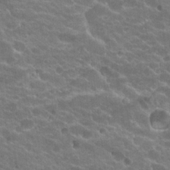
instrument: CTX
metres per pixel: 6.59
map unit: Hto
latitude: 20.1578
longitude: -35.7260
